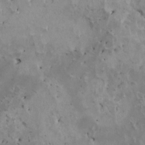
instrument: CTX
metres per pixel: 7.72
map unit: HNhu
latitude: 3.9528
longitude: 4.5384
